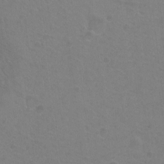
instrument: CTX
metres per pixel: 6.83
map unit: Ht
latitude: -9.6344
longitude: -36.5924
